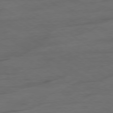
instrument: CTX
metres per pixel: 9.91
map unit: Ap
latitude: -79.2187
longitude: -63.9339
